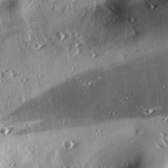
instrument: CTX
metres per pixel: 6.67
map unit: eHh
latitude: 23.2537
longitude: -89.5372
